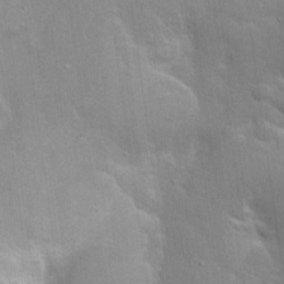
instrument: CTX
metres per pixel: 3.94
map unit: Hto
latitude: 20.6869
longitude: -52.2712
